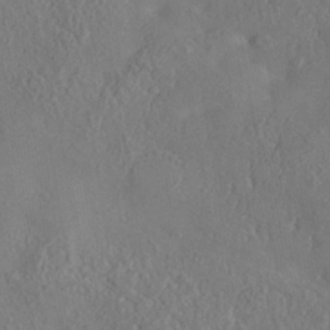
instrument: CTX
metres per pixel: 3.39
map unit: Nhe
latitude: -38.2362
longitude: -146.5924
